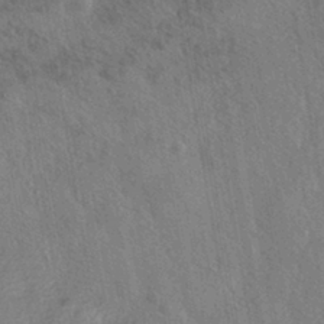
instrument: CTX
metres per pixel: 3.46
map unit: HNhu
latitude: -40.9164
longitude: 98.5007
